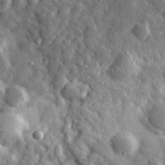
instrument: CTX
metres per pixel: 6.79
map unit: lHvf
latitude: 35.1214
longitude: -88.2523
